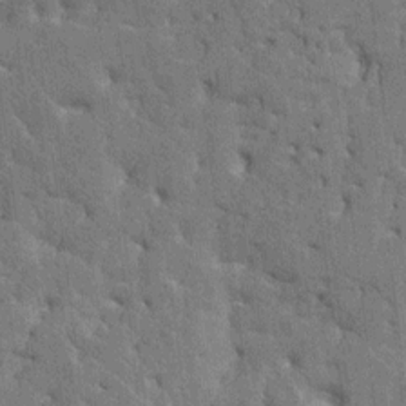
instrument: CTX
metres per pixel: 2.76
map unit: HNhu
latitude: 8.1389
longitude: -2.3656
